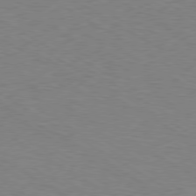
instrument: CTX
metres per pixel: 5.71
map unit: Hpe
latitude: -80.4440
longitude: 16.5952
